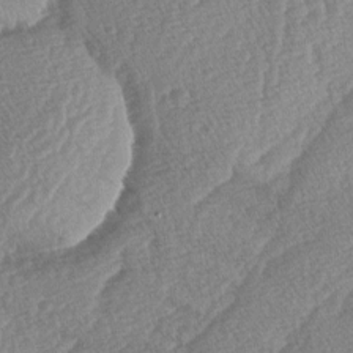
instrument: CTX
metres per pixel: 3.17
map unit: lAa
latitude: -4.5573
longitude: -130.1389
